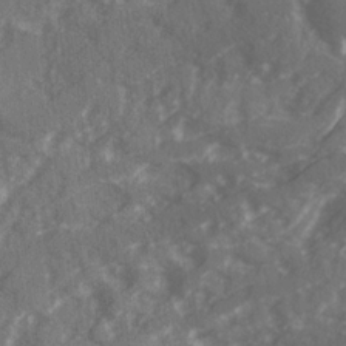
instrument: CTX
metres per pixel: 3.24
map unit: Ave
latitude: 20.2145
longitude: -130.7814
